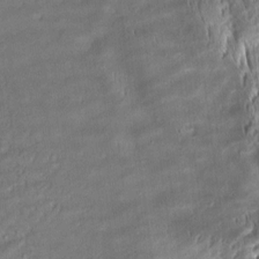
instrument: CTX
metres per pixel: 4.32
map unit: Aa
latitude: 8.5546
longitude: -132.9136
